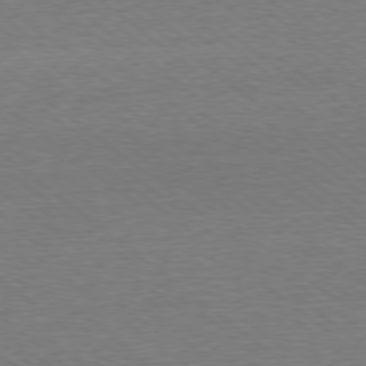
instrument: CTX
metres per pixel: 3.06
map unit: Ap
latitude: -78.7652
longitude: -82.4034
